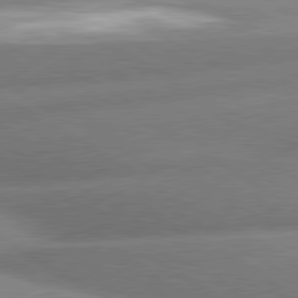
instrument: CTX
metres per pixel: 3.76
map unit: lApd
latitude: 80.4412
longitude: -162.8380
